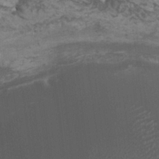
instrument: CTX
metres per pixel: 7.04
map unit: HNhu
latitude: 2.1200
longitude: 0.7841
